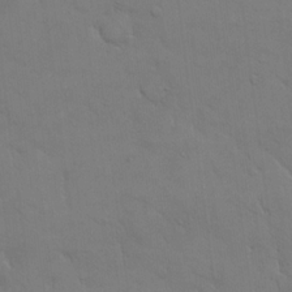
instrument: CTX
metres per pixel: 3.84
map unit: eHh
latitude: 18.0444
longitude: -62.8380
